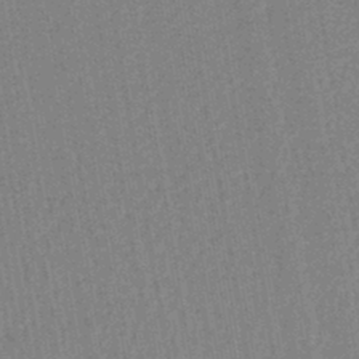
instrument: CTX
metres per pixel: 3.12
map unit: lHb
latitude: -42.3306
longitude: 62.7841
